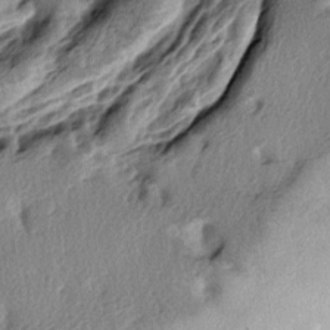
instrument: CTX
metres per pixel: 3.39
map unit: lAa
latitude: -6.2550
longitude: -124.2900
